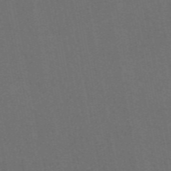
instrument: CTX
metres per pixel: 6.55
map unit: eAb
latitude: 47.5749
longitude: 116.8785
